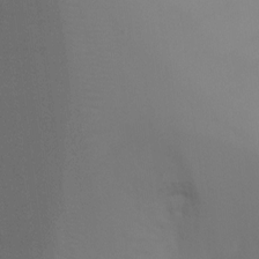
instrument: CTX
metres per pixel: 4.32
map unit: Ht
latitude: -8.6896
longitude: -32.6490
